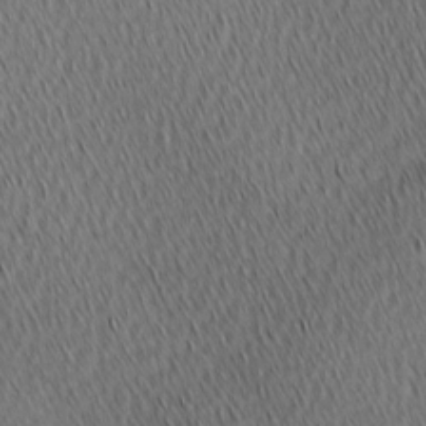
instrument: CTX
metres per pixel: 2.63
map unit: Ave
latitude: 2.1578
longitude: -114.9135
